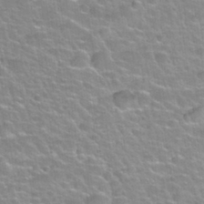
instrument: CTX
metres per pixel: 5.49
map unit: Nhu
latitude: 32.1578
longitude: -51.9339
